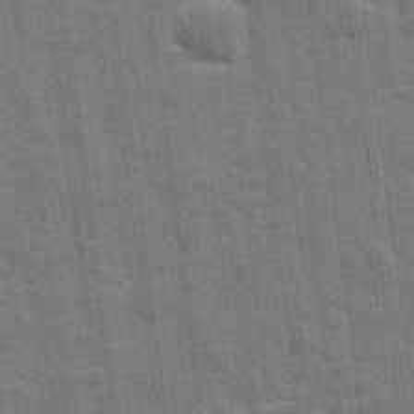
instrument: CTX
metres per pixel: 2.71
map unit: eHh
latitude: 7.7639
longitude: -74.5735
